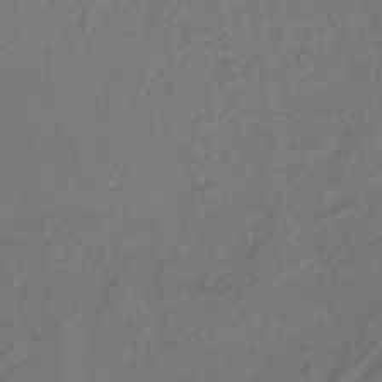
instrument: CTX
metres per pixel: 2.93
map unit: lHb
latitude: -39.5966
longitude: 62.1605
